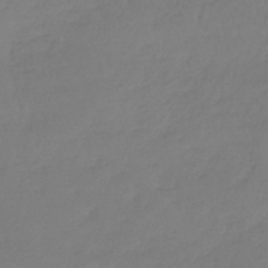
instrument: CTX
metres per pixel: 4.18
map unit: lHb
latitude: -44.9920
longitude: 70.1039
